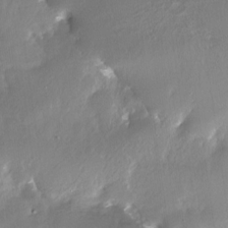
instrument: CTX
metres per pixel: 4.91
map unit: Nhe
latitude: -27.8800
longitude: -110.2334
